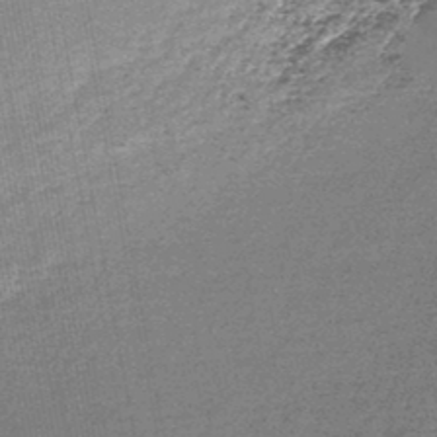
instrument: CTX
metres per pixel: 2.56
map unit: lHb
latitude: -46.9164
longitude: 72.1606
